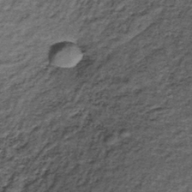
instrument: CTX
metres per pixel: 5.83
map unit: lHb
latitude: -38.5762
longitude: 66.2740
